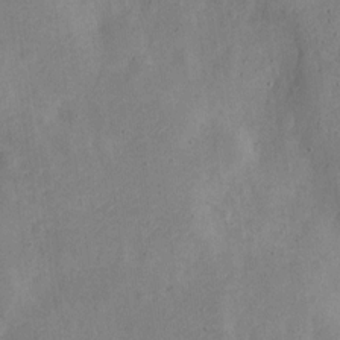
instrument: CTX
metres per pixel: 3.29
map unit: Nve
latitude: -24.6140
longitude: 107.3699
